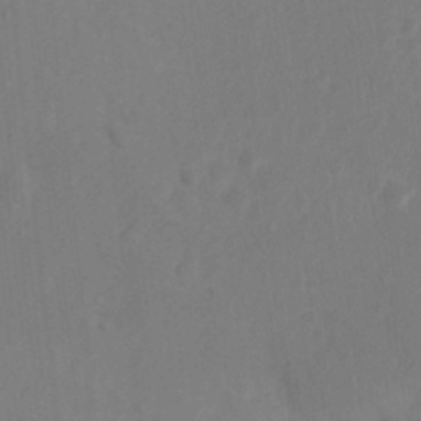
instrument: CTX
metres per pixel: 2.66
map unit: Nhu
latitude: 11.0648
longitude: -27.7828
